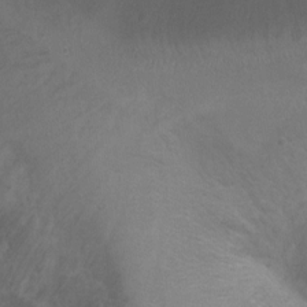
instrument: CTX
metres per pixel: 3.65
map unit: Ht
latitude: -0.3307
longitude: -35.4426
